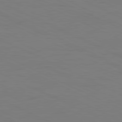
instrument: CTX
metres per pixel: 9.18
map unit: Ap
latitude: -82.1417
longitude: -71.4615
